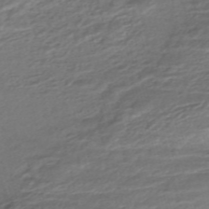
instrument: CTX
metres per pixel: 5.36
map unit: ANa
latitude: -45.5210
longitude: 104.9919
